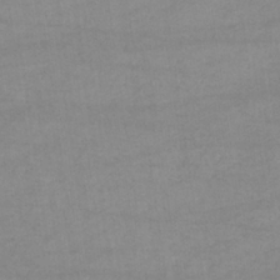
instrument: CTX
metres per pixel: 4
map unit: eHb
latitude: -33.7289
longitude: 70.5952
